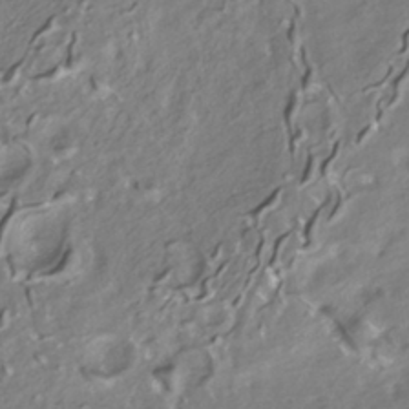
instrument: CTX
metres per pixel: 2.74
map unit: ANa
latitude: -38.2551
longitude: 97.6533
